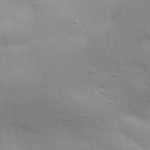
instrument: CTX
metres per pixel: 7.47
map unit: Aa
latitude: 32.5357
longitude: -133.4804
